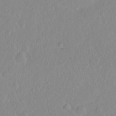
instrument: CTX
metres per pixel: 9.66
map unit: eHh
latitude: 1.5749
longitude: -55.5560
